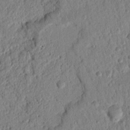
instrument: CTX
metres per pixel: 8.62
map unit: Nhu
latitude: 20.7435
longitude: -78.1200
